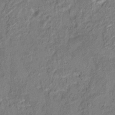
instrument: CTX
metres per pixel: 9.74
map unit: HNhu
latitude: 7.3860
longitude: -3.6883
